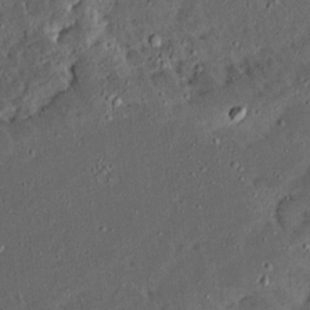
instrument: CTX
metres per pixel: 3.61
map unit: Ave
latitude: 14.6680
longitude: -138.6490
